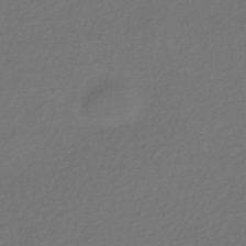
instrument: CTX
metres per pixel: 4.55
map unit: HNhu
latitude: -42.7274
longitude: 95.1431
